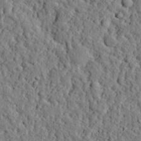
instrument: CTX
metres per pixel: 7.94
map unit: eHh
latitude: 25.9339
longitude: -78.4601
